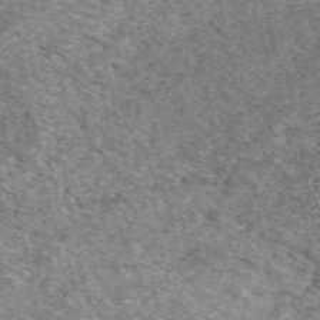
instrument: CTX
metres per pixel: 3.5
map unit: eAb
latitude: 49.2348
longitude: 114.3873
